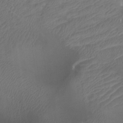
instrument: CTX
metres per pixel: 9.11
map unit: Nhu
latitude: -9.8233
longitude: -70.4790
